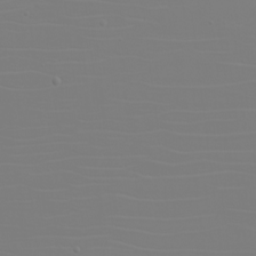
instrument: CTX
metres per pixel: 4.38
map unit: eHh
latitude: -5.7855
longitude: -84.0255
